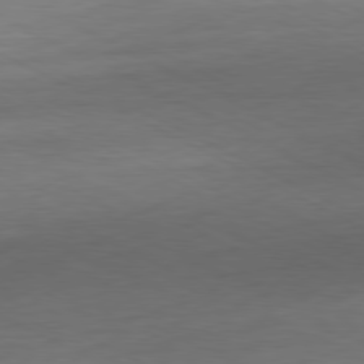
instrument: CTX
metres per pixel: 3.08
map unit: Ap
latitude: -80.2929
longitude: -82.6490
